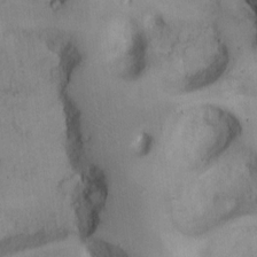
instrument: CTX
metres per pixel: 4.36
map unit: Hto
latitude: 12.5168
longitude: -56.5167
